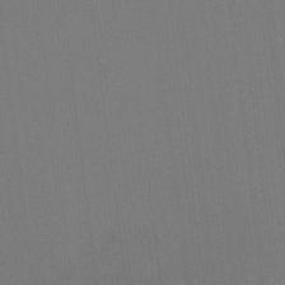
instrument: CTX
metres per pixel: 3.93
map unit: HNhu
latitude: 6.0633
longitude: 4.1416
